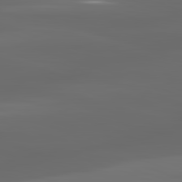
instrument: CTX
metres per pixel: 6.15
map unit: lApd
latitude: 83.0647
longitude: -135.9906
